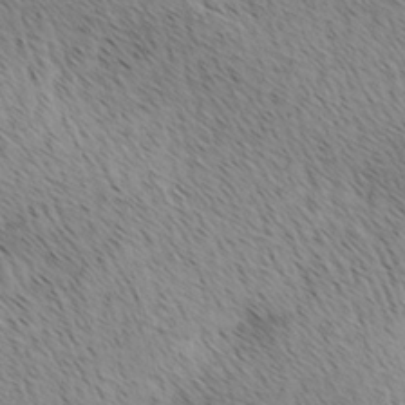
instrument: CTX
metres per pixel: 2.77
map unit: lAa
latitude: 9.9717
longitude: -107.7828
